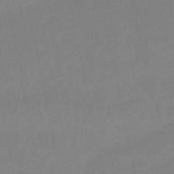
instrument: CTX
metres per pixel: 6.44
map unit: lHb
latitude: -49.4833
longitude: 80.8786
